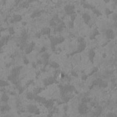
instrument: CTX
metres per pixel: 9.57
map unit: HNhu
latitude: 3.2915
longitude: -3.5182
